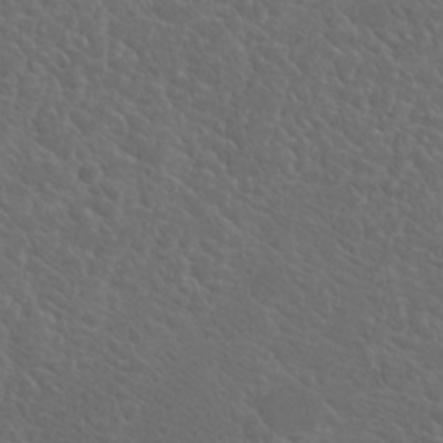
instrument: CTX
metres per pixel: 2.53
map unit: Hto
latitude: 19.5371
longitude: -36.5735
